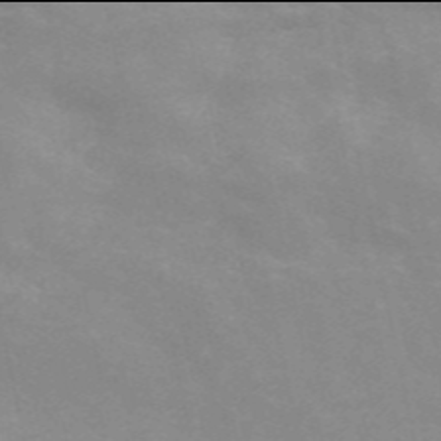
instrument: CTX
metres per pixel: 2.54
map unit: ANa
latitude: 45.9906
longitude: 25.8422
